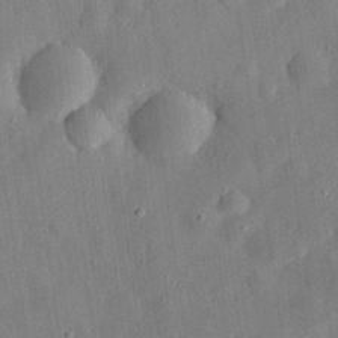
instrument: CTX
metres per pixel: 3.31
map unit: eHh
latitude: 30.1389
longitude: -75.1781
